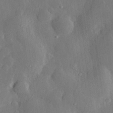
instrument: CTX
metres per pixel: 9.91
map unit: eHh
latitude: 28.9325
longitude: -79.3104
